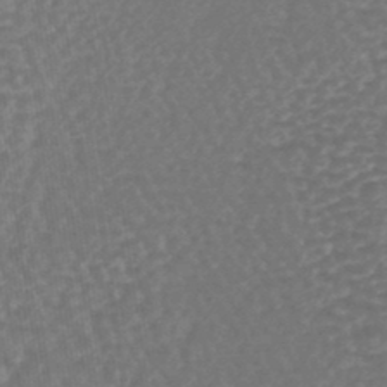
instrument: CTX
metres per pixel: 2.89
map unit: lHb
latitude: -43.7477
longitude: 79.0108
